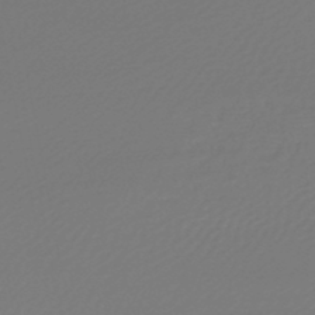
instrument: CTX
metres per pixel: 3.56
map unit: lHb
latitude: -47.7288
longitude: 66.2928
